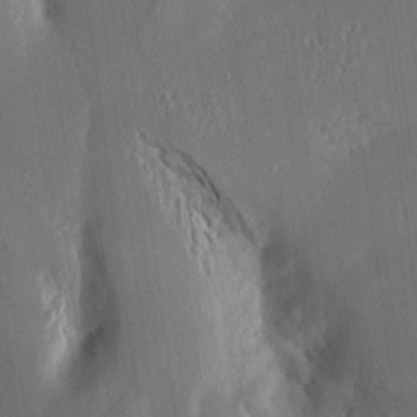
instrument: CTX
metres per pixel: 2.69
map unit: Aa
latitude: 15.5183
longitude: -148.0444
